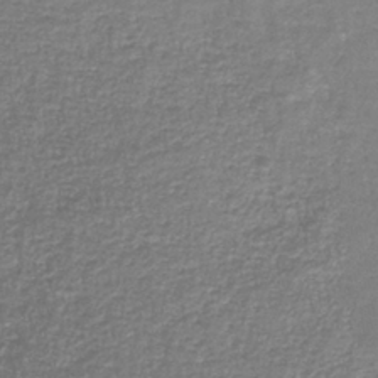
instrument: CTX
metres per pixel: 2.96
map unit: HNb
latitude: -34.8975
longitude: 52.2361
